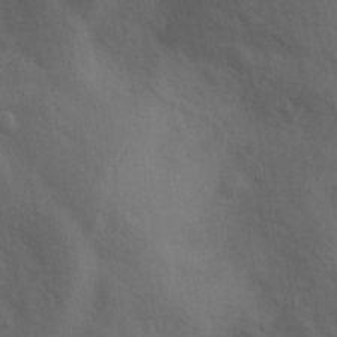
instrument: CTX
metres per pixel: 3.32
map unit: Ave
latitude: 0.4223
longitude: -113.0836
